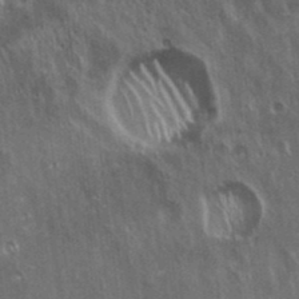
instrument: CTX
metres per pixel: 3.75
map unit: Hto
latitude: 18.3467
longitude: -57.2725
